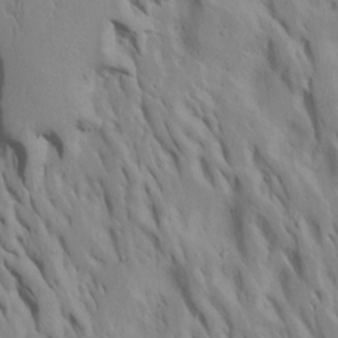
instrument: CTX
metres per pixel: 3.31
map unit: Htu
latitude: -7.8800
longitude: 145.0675
